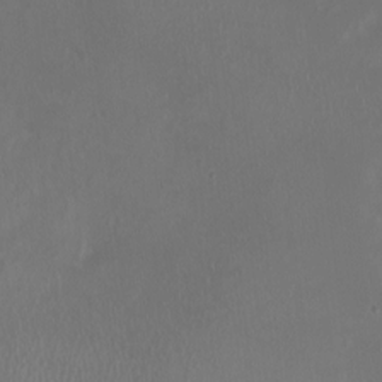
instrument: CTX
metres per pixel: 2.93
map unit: HNhu
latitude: -2.7274
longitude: -6.2900
